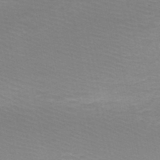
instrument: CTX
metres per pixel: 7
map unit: HNb
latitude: -50.7085
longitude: -52.2334
